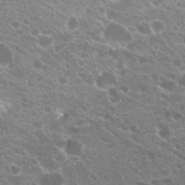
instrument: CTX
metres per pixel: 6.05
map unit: Hto
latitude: 21.1403
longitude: -34.6868
